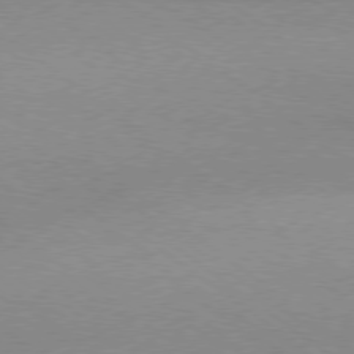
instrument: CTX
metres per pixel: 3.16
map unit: Hpe
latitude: -79.2942
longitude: 8.3495
